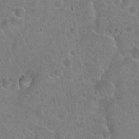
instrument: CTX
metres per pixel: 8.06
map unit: Hto
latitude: 22.9514
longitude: -45.8961
